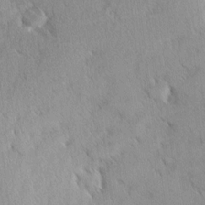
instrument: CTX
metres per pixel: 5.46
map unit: Ave
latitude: 8.7246
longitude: -104.2145
